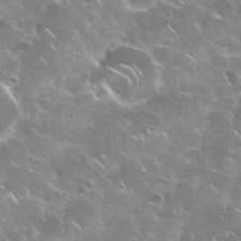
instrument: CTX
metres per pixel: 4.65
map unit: Nhu
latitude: 28.6868
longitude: -60.8569
